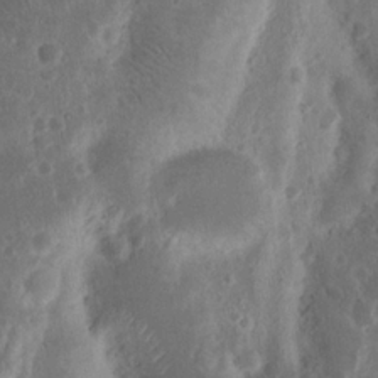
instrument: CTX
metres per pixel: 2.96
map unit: Nhu
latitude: 16.1389
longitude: -74.2145
